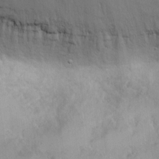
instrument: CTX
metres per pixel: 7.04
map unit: eHh
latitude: 6.1389
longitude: -65.9906
